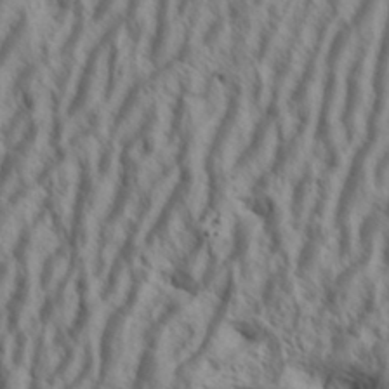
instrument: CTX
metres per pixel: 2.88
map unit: Aa
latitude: 34.0822
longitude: -138.5735
